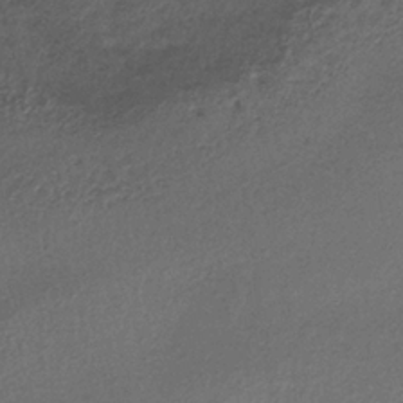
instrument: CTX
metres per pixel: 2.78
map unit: lHb
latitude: -34.6329
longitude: 61.7289
